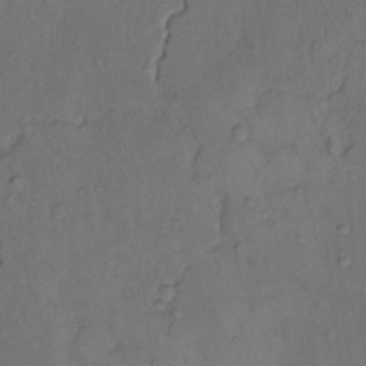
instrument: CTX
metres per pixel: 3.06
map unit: Hto
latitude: 11.1592
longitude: -61.0080
